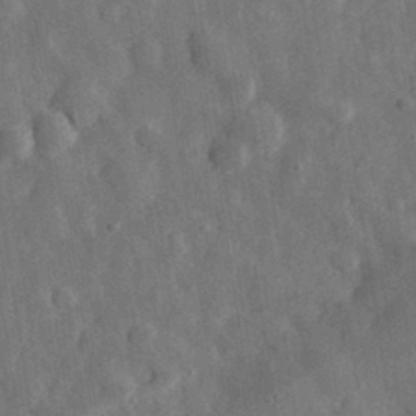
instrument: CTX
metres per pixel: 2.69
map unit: eHh
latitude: 31.1215
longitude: -77.8016
